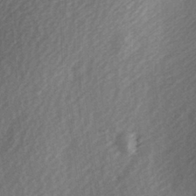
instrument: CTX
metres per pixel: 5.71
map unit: Hve
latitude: 1.8772
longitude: -123.9339
